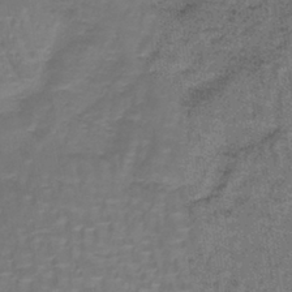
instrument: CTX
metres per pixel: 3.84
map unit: lHb
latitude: -41.5021
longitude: 57.1998
